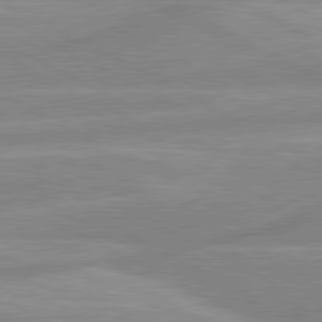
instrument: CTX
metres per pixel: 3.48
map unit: lApd
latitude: 80.6113
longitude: -169.2348
